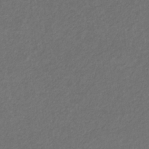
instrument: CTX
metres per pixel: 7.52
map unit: eHb
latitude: -32.1795
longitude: 70.2362
